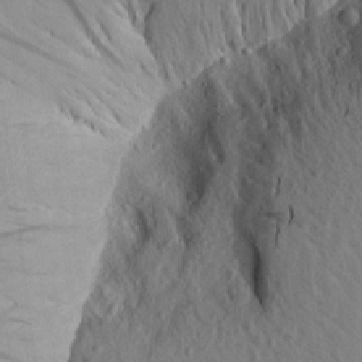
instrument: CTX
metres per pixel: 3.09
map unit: Aa
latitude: 16.8002
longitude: -144.0822
